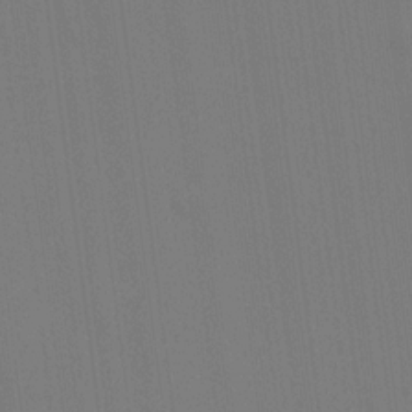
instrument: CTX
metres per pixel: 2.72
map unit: Hve
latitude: 18.6112
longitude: 149.8612
